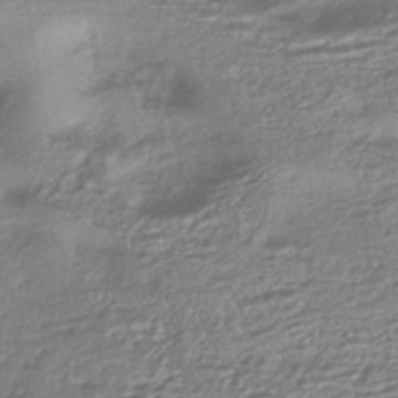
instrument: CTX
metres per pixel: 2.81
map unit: HNhu
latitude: -44.8219
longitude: 96.6897
